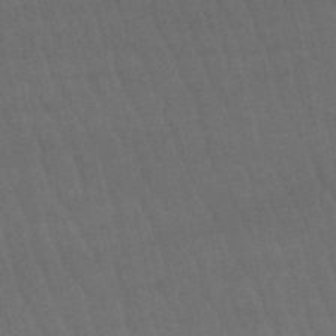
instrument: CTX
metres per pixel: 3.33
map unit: lHb
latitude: -50.0283
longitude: 75.7100
